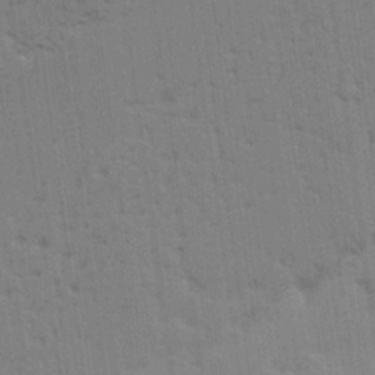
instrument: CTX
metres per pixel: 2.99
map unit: lAvf
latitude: 24.7624
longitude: -111.4616
